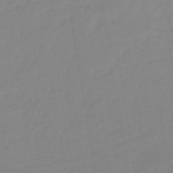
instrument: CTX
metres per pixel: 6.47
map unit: lHb
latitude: -33.0298
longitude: 67.1431
